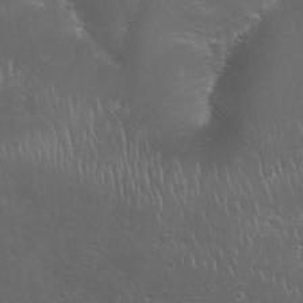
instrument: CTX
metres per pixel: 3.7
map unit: Nhu
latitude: 28.8002
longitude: -67.8016
